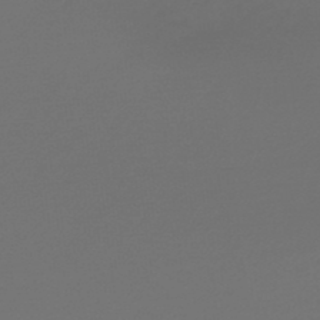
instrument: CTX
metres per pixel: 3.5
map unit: lHb
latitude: -47.4265
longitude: 65.7289
